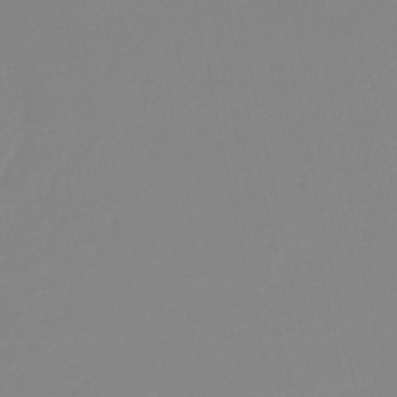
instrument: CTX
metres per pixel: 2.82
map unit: lHb
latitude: -45.1053
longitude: 56.0283
